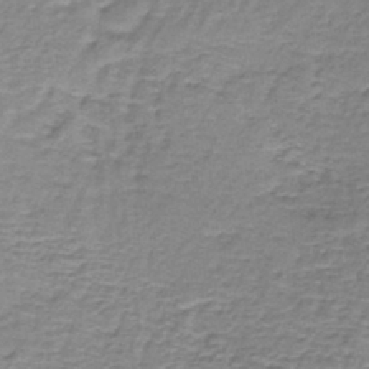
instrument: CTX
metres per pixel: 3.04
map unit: lHb
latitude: -41.7289
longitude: 57.9178
